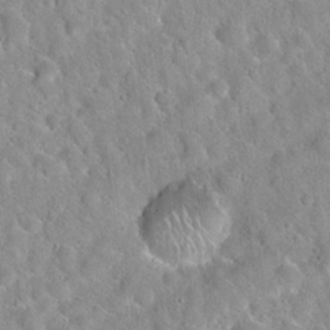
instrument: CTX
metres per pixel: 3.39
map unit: Hto
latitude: 21.8773
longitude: -52.8191
